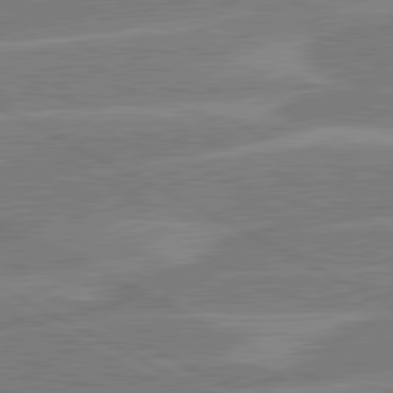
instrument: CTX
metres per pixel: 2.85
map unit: lApd
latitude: 80.9514
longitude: -124.0822
